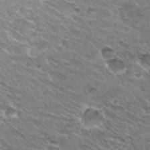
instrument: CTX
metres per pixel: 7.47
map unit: Hto
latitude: 30.4979
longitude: -42.9136
